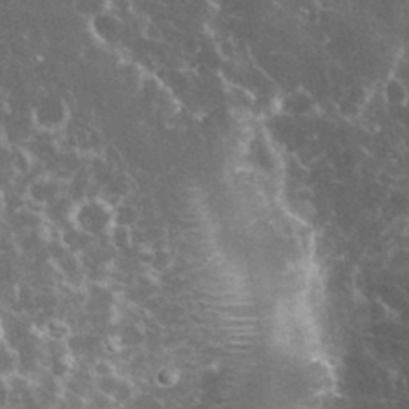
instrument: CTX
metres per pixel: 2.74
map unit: eHh
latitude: 34.2144
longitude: -60.4412
